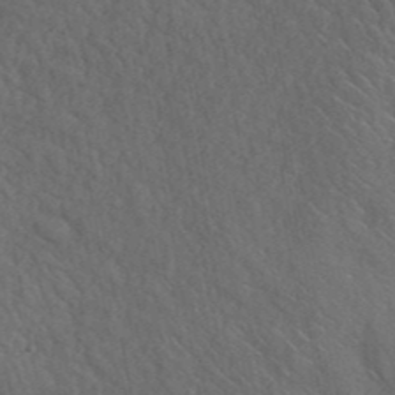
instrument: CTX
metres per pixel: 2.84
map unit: ANa
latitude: 42.4034
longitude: 52.0283
